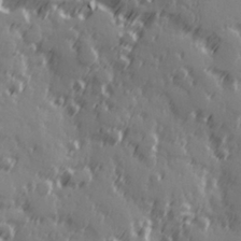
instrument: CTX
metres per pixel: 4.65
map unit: Hve
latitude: 26.0822
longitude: 146.6896
